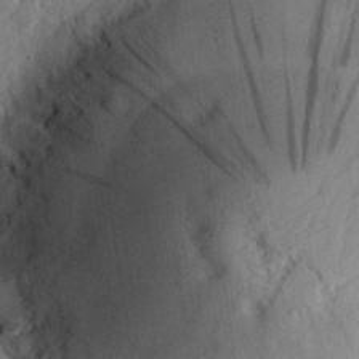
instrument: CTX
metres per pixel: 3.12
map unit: eHh
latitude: 28.1011
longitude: -80.5546
